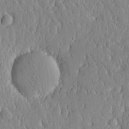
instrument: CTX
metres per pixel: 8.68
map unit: lHvf
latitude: 16.9892
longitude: -114.9891
